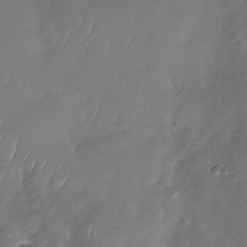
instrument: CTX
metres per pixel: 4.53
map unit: Nhu
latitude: -29.8611
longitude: -59.9150
